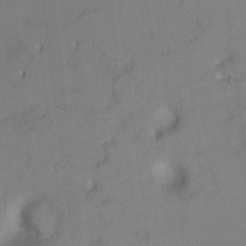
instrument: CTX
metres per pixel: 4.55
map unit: Ht
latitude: 7.7072
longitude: -30.2334
